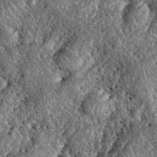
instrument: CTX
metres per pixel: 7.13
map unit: eHh
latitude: 40.0444
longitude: -55.9717
